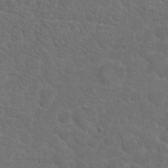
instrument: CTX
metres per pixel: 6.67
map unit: Hto
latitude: 19.1025
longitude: -36.3467
